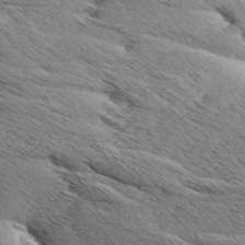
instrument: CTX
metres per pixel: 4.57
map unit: Aa
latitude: 6.6490
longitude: -137.7639
